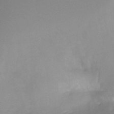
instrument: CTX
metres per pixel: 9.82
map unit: Ht
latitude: -12.2362
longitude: -47.4427
